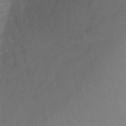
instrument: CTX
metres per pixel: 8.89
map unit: Ht
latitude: -10.1417
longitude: -37.7261
